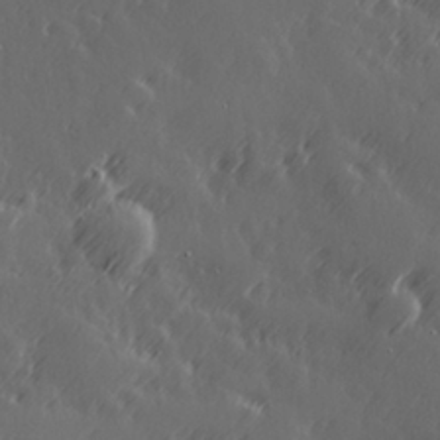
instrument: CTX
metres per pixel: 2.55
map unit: Hve
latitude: 26.7057
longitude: 145.8234
